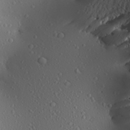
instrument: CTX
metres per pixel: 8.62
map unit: Aa
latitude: 23.1025
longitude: -144.1955
